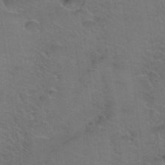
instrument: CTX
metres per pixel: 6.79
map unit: Hto
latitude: 36.5546
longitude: -46.1767
